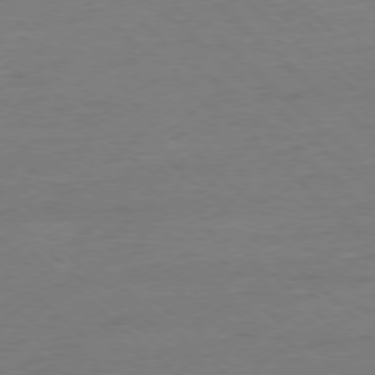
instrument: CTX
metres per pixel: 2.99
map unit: Ap
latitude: -78.2361
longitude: -88.2334
